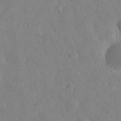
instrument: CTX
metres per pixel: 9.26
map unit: eHh
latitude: 31.1970
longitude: -72.2523
